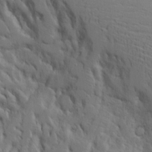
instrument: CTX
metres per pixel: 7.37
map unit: Aa
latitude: 17.9528
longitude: -124.9324
